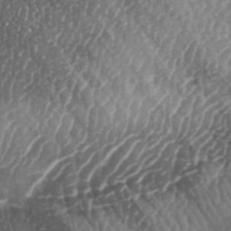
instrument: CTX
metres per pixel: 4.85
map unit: lAa
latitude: -5.4832
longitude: -126.9514
